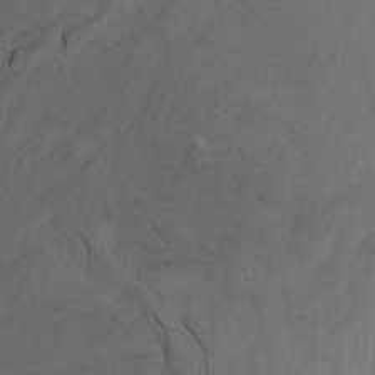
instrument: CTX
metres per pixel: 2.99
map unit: Nhu
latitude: -3.7288
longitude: -74.2900
